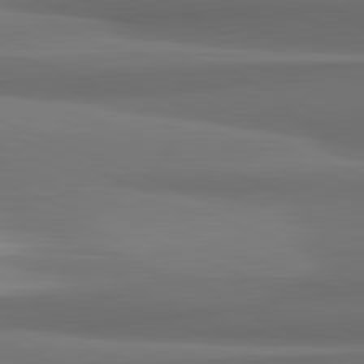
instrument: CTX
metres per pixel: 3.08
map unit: lApd
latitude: 81.9150
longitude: 171.1809
